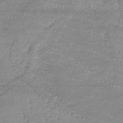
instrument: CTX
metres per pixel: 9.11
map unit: lHb
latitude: -33.6911
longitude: 70.3306
